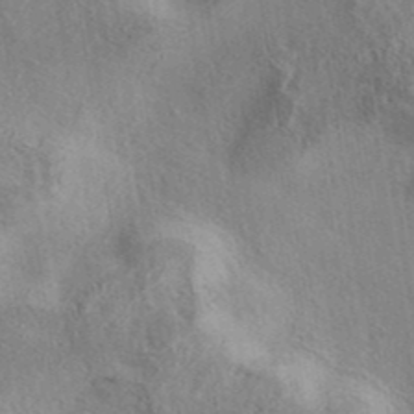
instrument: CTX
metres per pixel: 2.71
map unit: eAb
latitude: 39.6316
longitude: 112.4062
